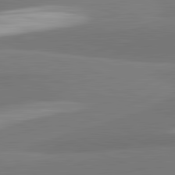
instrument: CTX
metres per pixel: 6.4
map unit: lApd
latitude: 82.4601
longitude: 150.9920
